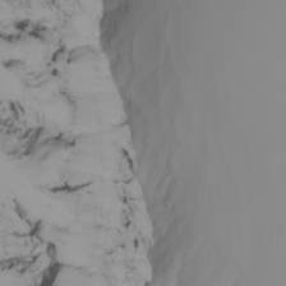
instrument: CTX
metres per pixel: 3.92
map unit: Nhu
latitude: -6.0472
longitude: -94.2712
